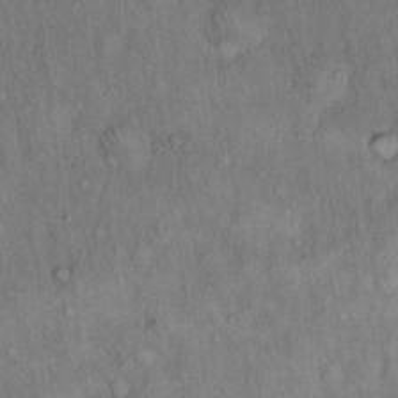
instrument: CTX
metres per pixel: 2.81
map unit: Hto
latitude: 15.4616
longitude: -59.4804
